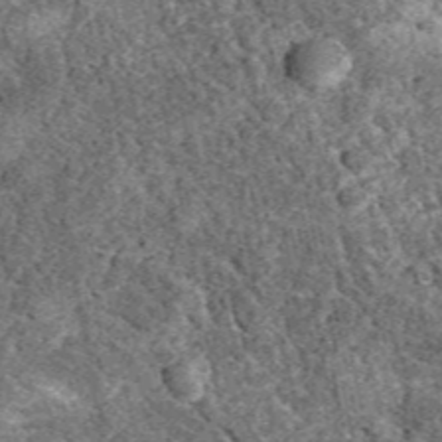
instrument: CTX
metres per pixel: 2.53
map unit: eAb
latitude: 38.5546
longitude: 110.1228
